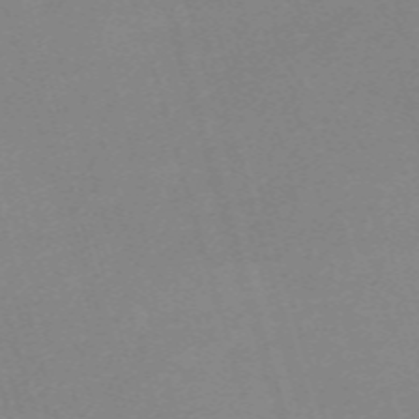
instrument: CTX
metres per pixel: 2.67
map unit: eHh
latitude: -61.7478
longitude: 49.2376
